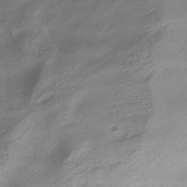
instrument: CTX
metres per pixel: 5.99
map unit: HNhu
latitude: -40.6329
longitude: 100.2739
